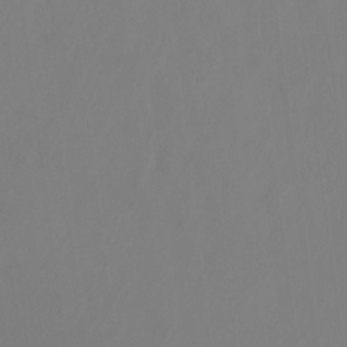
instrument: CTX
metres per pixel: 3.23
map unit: Hto
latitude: -14.4818
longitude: -43.4615
